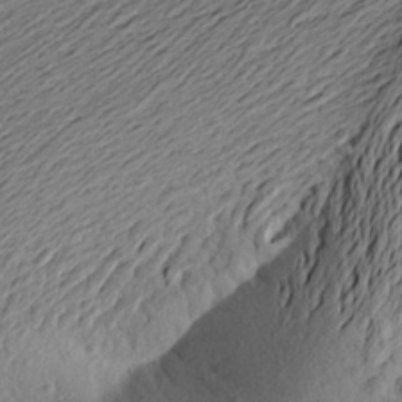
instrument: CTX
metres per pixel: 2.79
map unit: Aa
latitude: 23.7072
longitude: -148.9892
